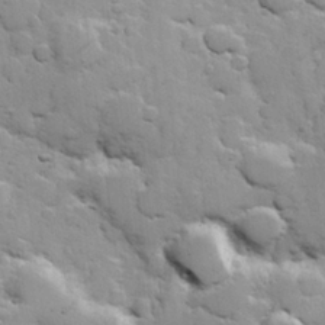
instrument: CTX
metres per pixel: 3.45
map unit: Hve
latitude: 24.0444
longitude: 148.8408
